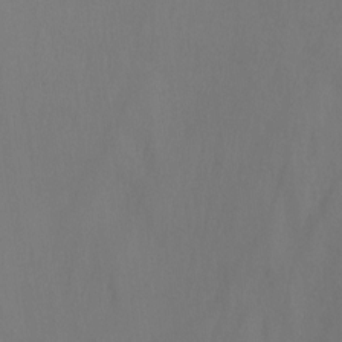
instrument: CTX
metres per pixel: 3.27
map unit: Nhu
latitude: -8.8219
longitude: -78.9892
